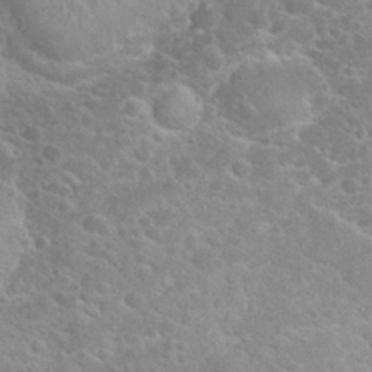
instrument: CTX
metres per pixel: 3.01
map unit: eHh
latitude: 32.3089
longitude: -61.2915
